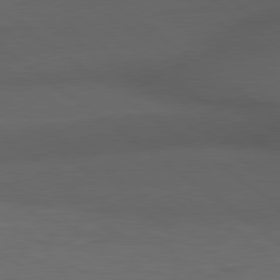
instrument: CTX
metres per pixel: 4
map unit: lApd
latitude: 79.1970
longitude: -162.7625
